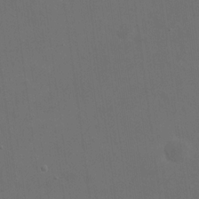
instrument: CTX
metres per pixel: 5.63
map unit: eHh
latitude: 19.8961
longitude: -66.4601
